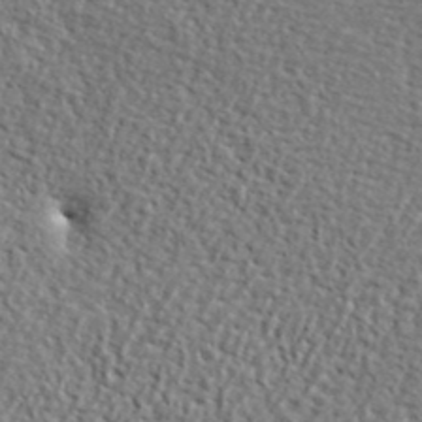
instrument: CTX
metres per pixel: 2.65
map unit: ANa
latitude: 42.3467
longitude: -87.2726
